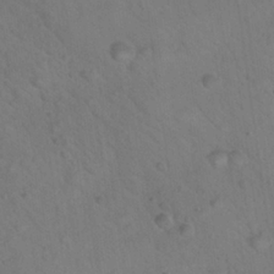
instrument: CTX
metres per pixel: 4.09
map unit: Hto
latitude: 23.7827
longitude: -51.0458
